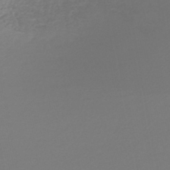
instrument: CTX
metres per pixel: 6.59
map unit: lHb
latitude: -44.4062
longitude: 65.9556
